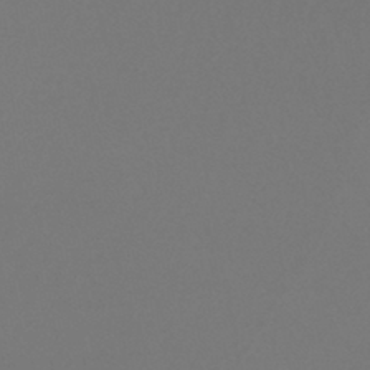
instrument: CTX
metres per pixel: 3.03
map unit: lHb
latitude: -45.6155
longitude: 70.1228
